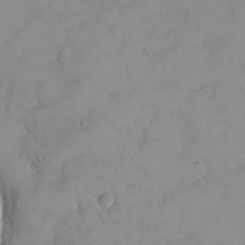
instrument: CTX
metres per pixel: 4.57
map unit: eHh
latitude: -8.3306
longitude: -69.5749
